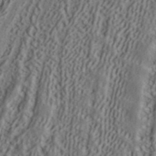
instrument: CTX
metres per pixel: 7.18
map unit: ANa
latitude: 41.2159
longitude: 54.8408
